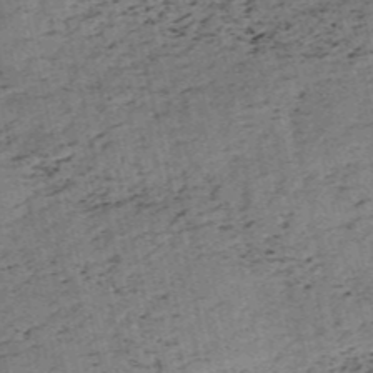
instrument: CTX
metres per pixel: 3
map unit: HNb
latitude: -54.4062
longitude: -47.0270
